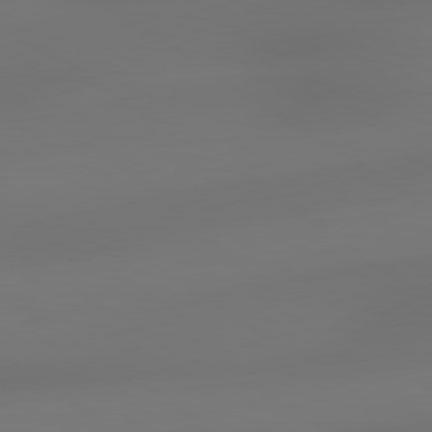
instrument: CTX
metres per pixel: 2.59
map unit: lApd
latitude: 79.1026
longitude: -137.6505
